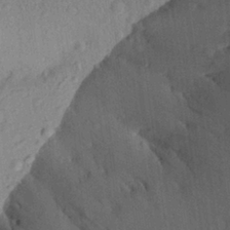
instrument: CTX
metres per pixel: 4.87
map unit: Aa
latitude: 26.4979
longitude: -145.3859
